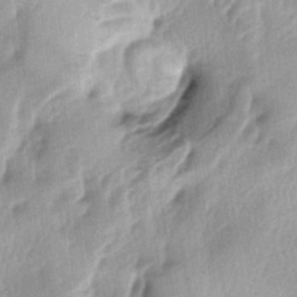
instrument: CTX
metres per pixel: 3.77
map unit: lAa
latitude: -4.7463
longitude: -125.1970
